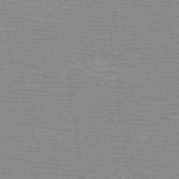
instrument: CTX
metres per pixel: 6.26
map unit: eHh
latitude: -5.1053
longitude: -83.1214
